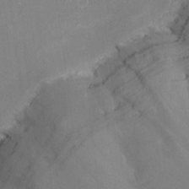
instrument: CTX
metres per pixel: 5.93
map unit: Nhu
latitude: -8.9542
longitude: -80.1011
